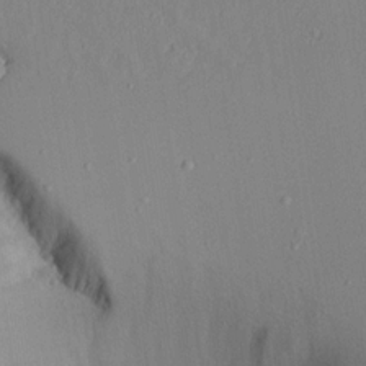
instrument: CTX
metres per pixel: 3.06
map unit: Aa
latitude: 18.4412
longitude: -126.2901
